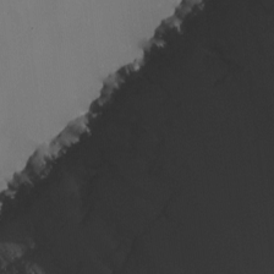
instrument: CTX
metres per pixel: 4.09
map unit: Nhu
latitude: -8.3684
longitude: -85.6316
